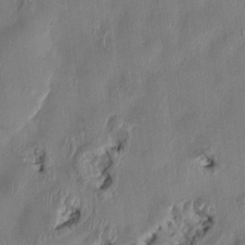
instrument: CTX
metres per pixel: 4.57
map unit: HNhu
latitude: 3.3481
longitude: -5.8583
